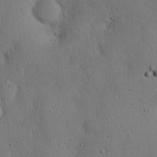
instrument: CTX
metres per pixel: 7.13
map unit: eHh
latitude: 24.4790
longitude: -72.4979
